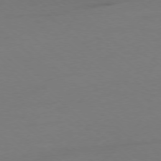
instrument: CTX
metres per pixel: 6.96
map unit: Ap
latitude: -78.1228
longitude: -70.0822
